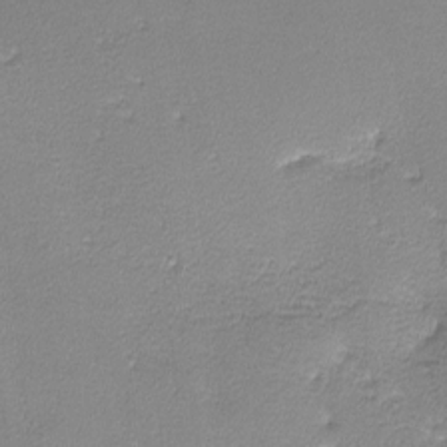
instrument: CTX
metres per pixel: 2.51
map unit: lHvf
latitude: -12.7841
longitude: -102.3845
